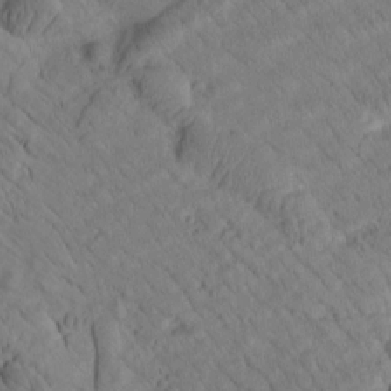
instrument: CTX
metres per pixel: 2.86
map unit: Htu
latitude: 2.0633
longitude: 176.9164
